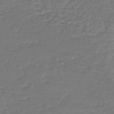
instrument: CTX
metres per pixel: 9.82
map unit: lHb
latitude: -43.9178
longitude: 69.9367
